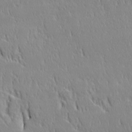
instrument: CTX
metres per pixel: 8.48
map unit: Ave
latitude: 22.3656
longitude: -135.4426
